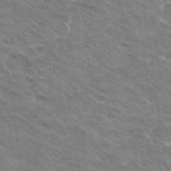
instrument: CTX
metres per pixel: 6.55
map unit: Hto
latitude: 30.4601
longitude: -43.2348
